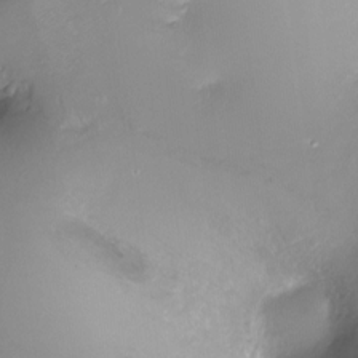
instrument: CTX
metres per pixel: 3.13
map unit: Ht
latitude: -16.9731
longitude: -44.4223
